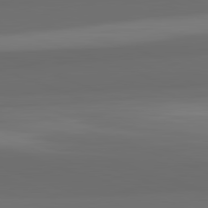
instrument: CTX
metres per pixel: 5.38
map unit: lApd
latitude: 82.6868
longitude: 159.9745
